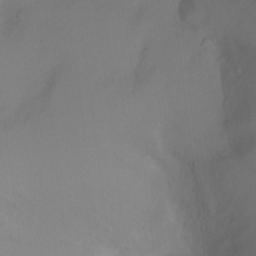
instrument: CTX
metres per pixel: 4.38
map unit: Ht
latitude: -3.1809
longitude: -27.9339
